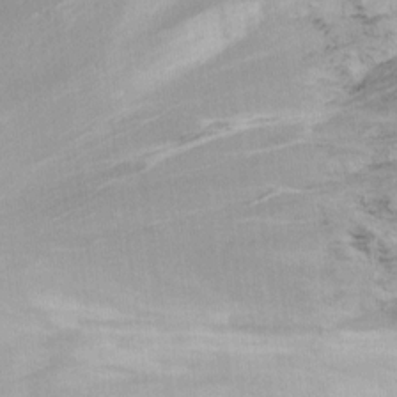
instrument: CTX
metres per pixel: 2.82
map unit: Hto
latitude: 6.9514
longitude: -36.1011
